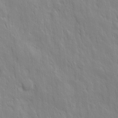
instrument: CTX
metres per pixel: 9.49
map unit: Ave
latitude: 15.3293
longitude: -133.0836
